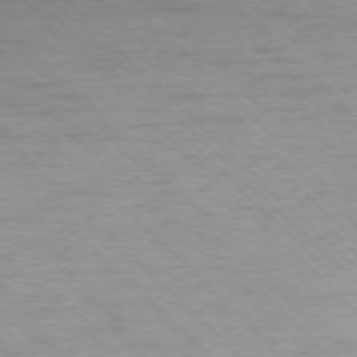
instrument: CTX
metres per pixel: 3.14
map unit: Ap
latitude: -77.6911
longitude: -92.4790
